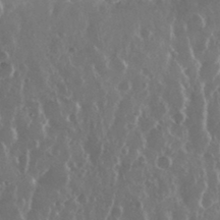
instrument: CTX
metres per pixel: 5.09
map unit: eHh
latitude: 34.5545
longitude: -58.9514
